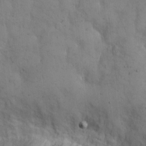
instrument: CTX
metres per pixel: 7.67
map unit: Hto
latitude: 13.0459
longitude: -59.7450
